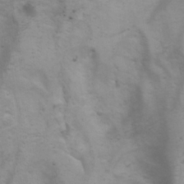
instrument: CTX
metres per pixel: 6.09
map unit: Aa
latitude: -3.3509
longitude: -73.1781
